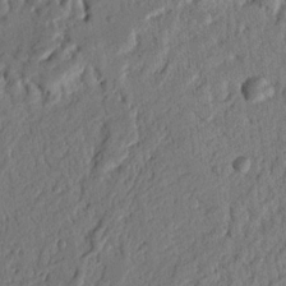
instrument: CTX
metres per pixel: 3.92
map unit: Nhu
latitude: 19.8961
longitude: -78.4034
